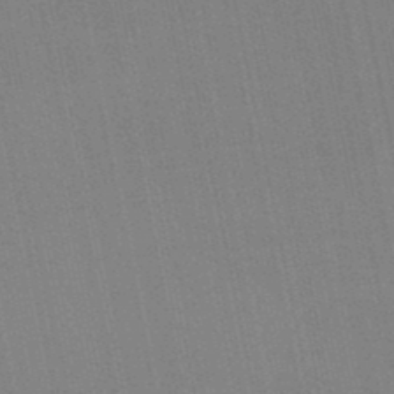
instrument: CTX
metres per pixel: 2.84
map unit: lHb
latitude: -47.3509
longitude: 78.2550
